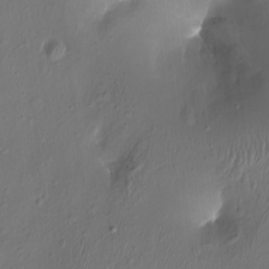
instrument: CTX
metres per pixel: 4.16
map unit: Ht
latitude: -16.1039
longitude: -41.6504
